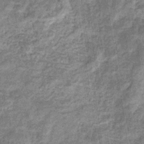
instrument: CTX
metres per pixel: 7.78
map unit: eHb
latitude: -34.0850
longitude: 75.9178
